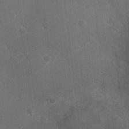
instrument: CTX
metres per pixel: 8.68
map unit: Nhu
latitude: 3.8961
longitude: -16.7813
